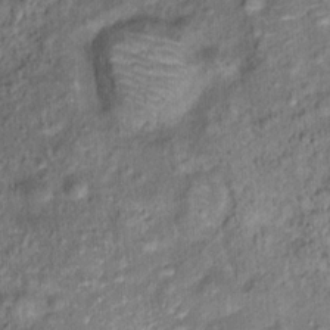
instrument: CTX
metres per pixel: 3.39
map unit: Ht
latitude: 15.3671
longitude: -40.9891
